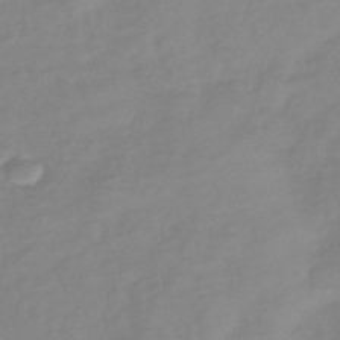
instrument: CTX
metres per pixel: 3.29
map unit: eHb
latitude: -40.6518
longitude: 81.1431
